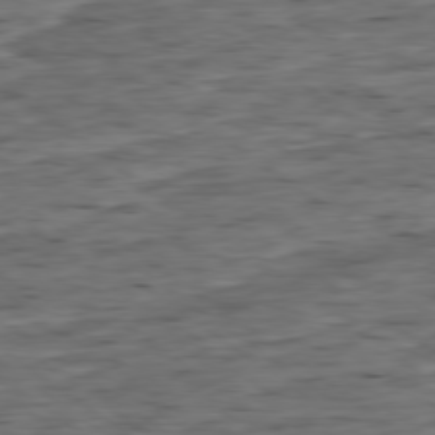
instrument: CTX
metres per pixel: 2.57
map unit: Ap
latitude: -79.2376
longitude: -90.1956
